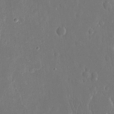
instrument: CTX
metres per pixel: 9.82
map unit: eHh
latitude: 15.4427
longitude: -69.9717
